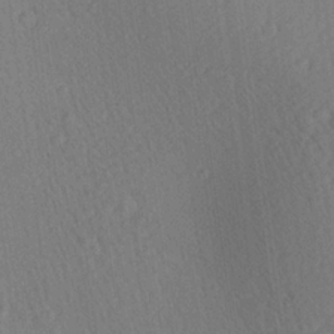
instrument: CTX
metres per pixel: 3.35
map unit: Aa
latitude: 20.9892
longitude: -139.0647
